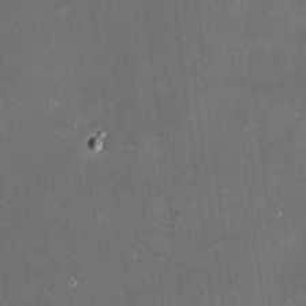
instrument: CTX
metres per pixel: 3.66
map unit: HNhu
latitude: 9.9906
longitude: 11.3321
